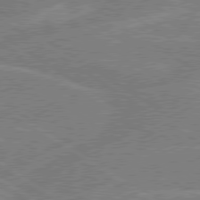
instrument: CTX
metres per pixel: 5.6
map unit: lApd
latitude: 79.2537
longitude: -131.1215
